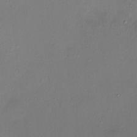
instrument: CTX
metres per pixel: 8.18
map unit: HNhu
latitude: 5.5182
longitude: 9.1620
